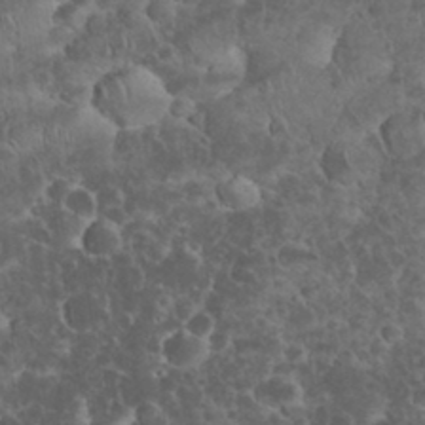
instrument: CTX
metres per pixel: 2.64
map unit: eHh
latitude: 33.5749
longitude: -64.6301
